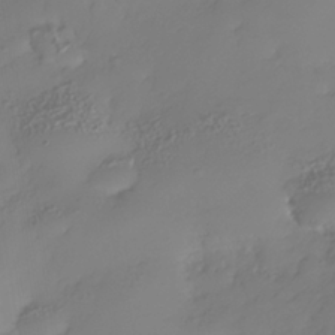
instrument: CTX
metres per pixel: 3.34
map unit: Nhe
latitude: -35.3888
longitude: -144.4979
